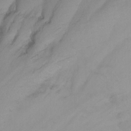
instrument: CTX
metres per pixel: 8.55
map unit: Nhu
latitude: -13.0298
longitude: -60.1200
